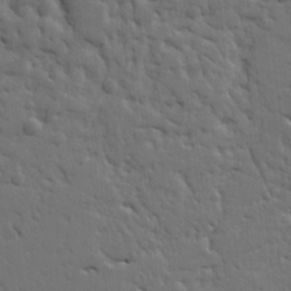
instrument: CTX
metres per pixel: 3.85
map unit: Ht
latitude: 9.6127
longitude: -77.5182
